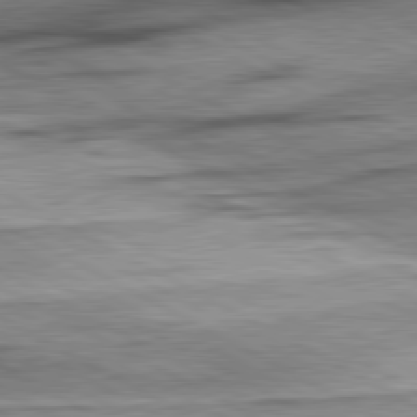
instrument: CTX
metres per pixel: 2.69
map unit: lApd
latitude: 80.8002
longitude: -157.3859
